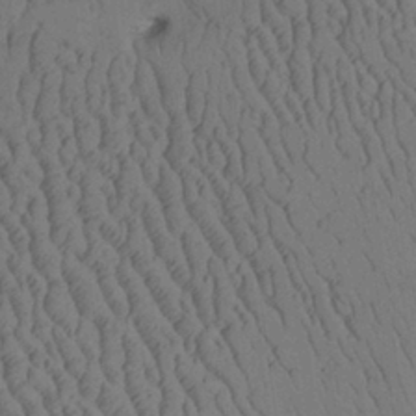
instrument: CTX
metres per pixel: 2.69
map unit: Aa
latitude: 26.4979
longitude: -137.5938
